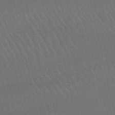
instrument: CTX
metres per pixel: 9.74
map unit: lHb
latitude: -46.6518
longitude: 77.6344
